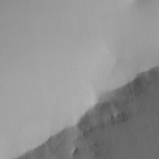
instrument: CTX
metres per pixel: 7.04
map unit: HNhu
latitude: 6.3089
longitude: 8.7652
